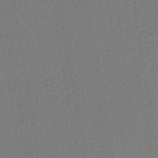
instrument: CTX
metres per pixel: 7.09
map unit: lHb
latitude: -43.0486
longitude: 62.9541
